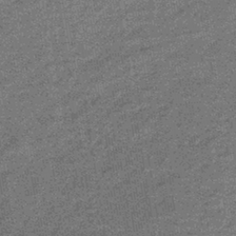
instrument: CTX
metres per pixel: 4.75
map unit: lHb
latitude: -38.7463
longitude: 65.9556
